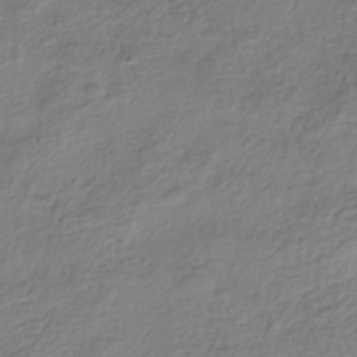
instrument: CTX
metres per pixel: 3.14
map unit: HNhu
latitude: -41.8044
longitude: 99.7477
